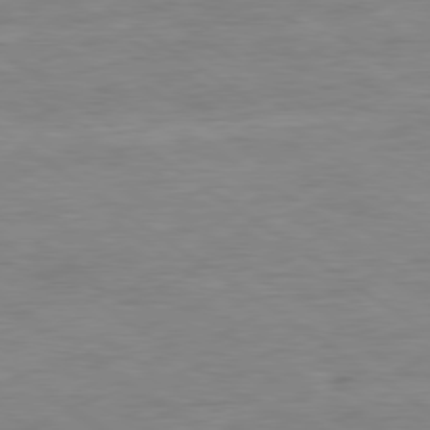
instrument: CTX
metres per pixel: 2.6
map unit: Ap
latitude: -80.3873
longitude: -80.5735
